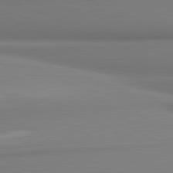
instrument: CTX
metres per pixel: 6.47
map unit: lApd
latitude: 81.3671
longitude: 176.7652
